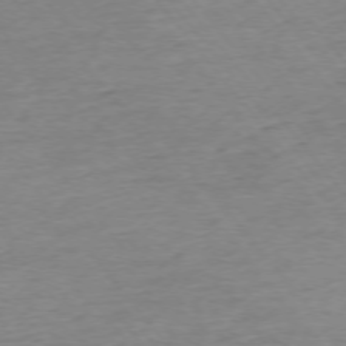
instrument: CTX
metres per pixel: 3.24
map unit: Ap
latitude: -75.4077
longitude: -79.8584
